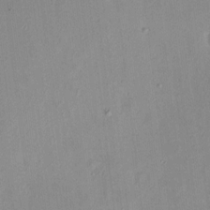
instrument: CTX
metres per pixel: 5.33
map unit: HNhu
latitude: 6.2711
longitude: 7.7666
